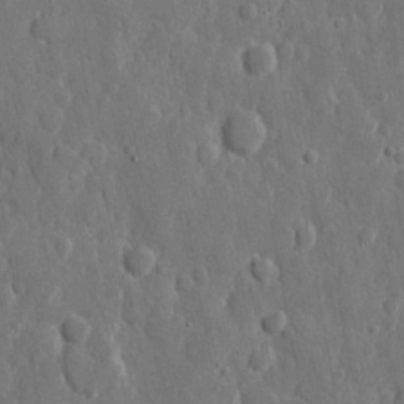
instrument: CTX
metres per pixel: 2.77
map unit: eHh
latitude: 11.8772
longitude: -70.0444
